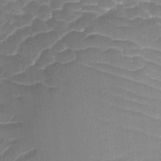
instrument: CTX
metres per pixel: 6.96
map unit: Ave
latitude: -9.0108
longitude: -122.9136
